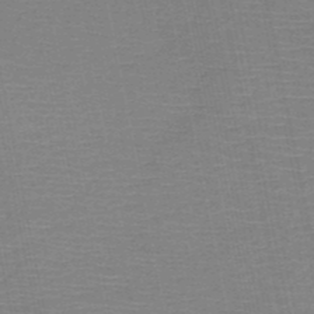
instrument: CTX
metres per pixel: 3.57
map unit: HNb
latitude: -49.7667
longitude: -42.5924
